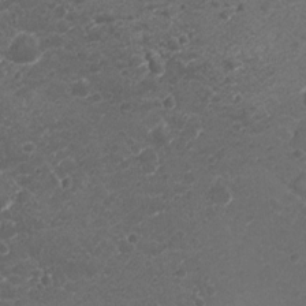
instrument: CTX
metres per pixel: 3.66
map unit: Nhu
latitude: 2.0822
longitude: -15.4238
